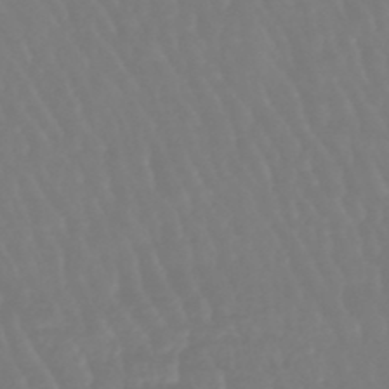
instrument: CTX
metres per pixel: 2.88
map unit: eHb
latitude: -46.4440
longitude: 79.3698
